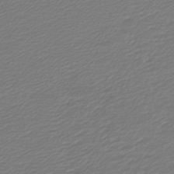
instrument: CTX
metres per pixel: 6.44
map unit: lHb
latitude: -43.4076
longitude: 69.2564
